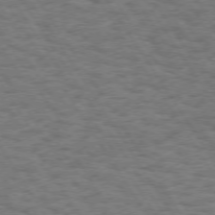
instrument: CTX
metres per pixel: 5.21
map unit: Hpe
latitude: 73.2915
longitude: -128.4790
